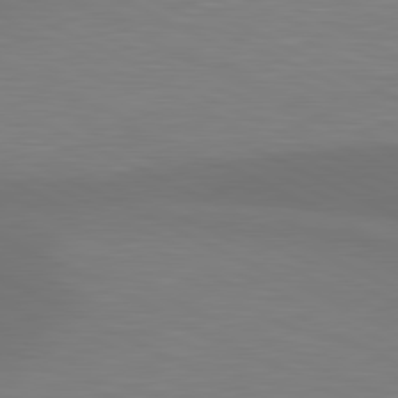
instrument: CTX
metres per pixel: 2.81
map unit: lApd
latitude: 81.1403
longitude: 138.0661
